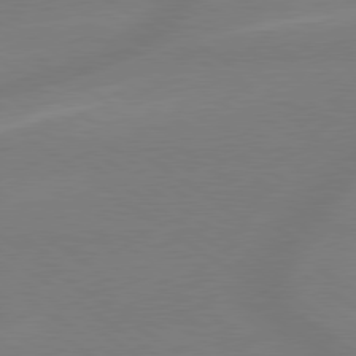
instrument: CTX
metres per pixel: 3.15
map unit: lApd
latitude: 79.2159
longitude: -142.5735
